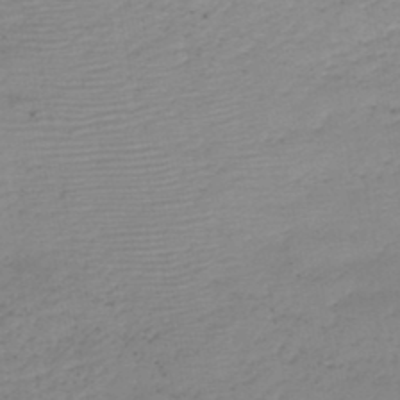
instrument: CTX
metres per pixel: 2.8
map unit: HNb
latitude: -46.0661
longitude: -43.8206
